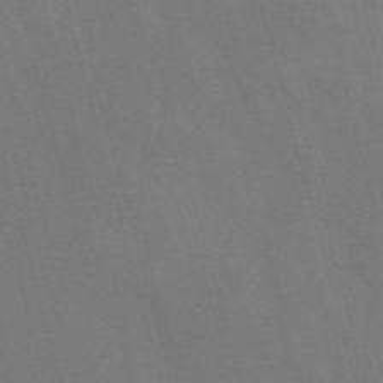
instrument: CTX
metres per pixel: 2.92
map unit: Nve
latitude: -57.7100
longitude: 65.3699
